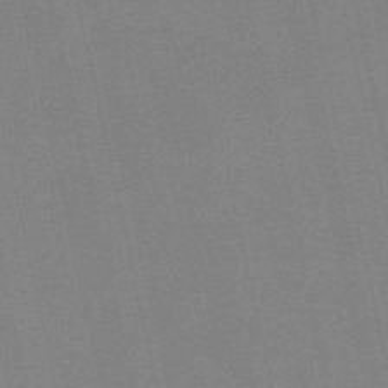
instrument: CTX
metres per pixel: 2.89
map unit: HNb
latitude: -54.4818
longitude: -41.5182
